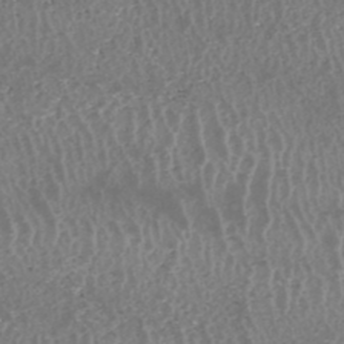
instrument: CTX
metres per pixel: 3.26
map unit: HNhu
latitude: -47.6533
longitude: 30.9164
